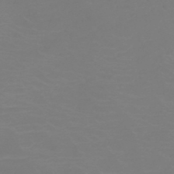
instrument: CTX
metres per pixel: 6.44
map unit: HNb
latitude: -45.5210
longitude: -46.2523
